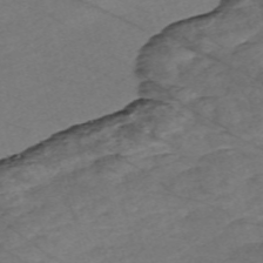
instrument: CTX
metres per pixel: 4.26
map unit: Nve
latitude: -58.4440
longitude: 54.3117
